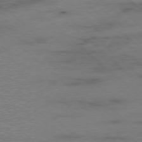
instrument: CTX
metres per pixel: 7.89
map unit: Ap
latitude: -78.6140
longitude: -60.6679
